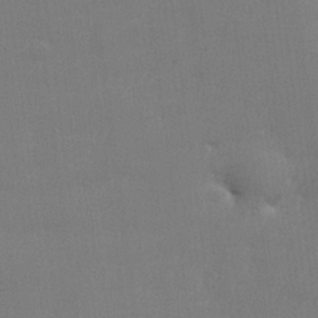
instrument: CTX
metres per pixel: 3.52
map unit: lHvf
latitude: 23.6883
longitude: 141.1809
